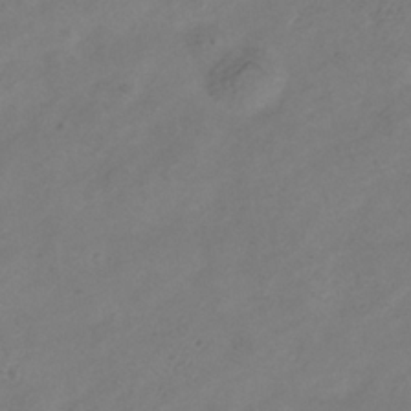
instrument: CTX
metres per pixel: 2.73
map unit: Hve
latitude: -35.3699
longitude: 88.7463
